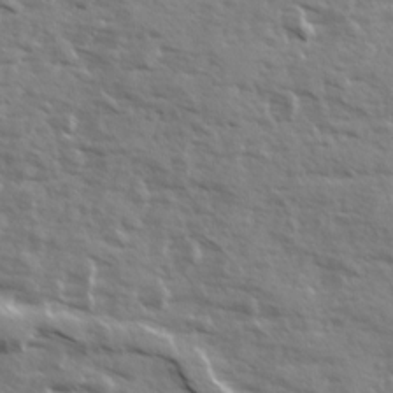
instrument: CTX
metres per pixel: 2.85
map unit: Ave
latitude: 12.9325
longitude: -101.9717
